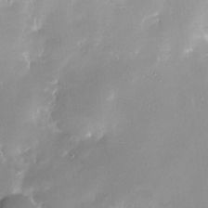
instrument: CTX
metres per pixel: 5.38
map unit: Nhe
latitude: -32.1795
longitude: -117.5182
